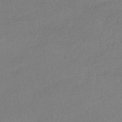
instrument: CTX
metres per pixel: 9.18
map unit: HNhu
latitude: -40.9542
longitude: 97.0109
